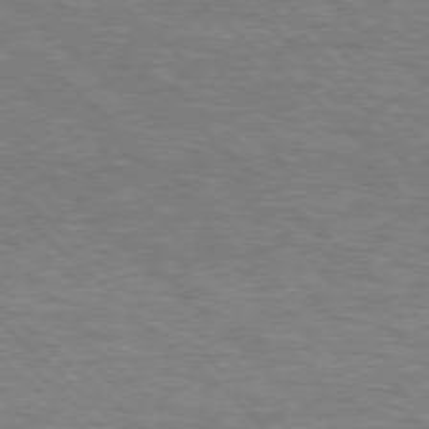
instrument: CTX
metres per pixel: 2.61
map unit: lApd
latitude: 75.5938
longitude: -84.4790
